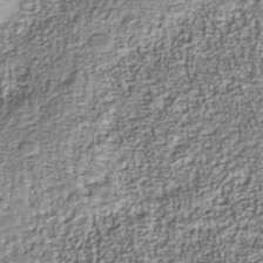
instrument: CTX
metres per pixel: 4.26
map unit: Nhu
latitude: -40.1039
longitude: -85.7261
